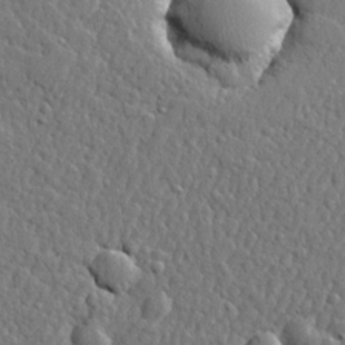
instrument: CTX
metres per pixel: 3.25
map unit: lHvf
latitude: 22.6679
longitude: 143.1620
